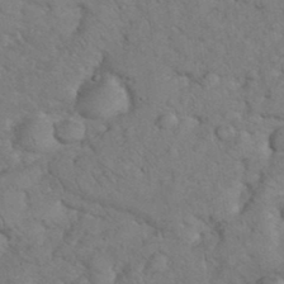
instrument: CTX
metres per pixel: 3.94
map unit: eHh
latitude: 36.5546
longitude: -64.3278
